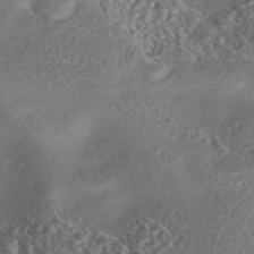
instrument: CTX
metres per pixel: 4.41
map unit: eHh
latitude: -42.7652
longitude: 121.9178
